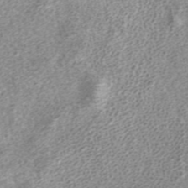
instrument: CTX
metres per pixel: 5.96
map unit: ANa
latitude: 37.2915
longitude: 15.5399
